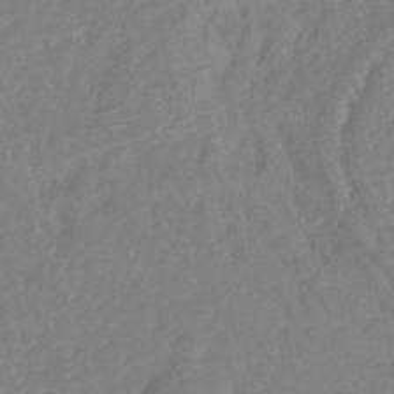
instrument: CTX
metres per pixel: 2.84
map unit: lHb
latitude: -43.8611
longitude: 79.3131
